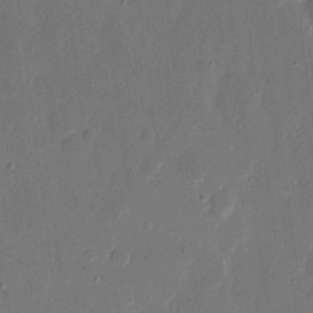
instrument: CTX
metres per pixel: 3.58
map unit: eHh
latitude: 9.5182
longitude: -68.8380
